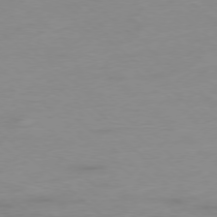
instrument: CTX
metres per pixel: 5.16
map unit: Hpe
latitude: -78.2550
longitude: -20.4979
